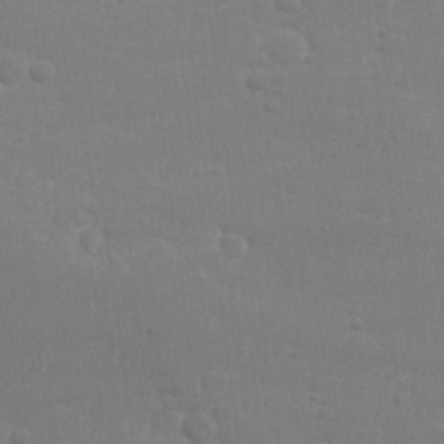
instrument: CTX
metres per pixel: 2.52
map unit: lHvf
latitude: 24.0633
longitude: 141.1998
